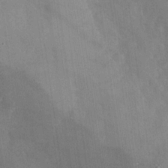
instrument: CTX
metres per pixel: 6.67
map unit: Nhu
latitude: -28.1417
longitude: -58.1578
